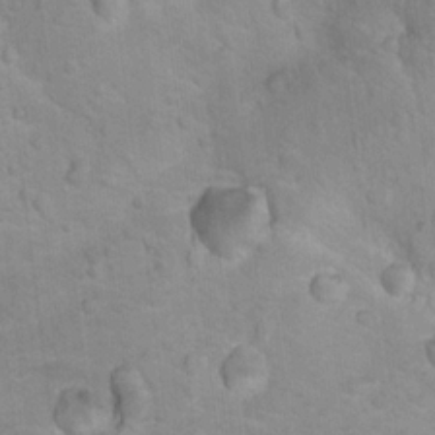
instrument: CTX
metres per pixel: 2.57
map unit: Nhu
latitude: 17.0647
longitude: -32.5357
